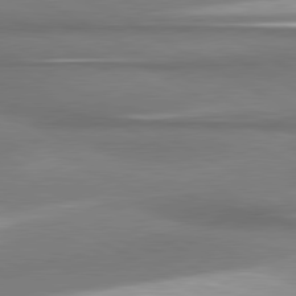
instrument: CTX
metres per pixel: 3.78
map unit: lApd
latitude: 80.7057
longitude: 177.1053
